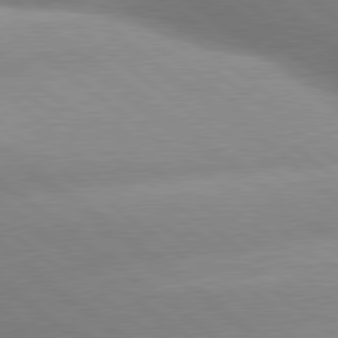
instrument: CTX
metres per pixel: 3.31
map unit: lApd
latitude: 80.0444
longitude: -160.8947
